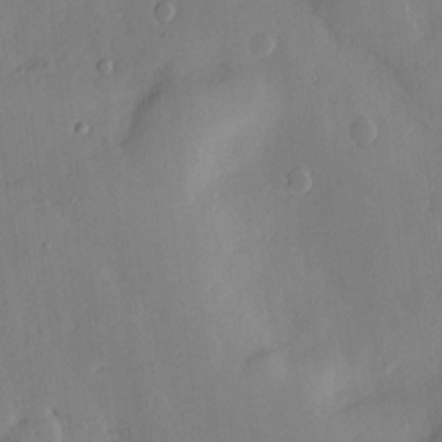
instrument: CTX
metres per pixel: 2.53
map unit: Htu
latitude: -8.4440
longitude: 176.1984
